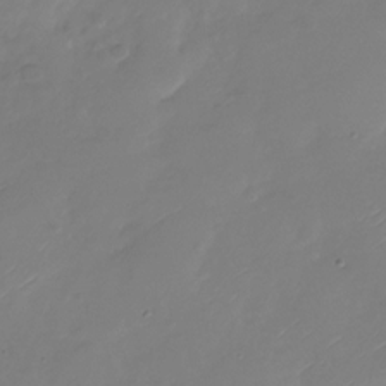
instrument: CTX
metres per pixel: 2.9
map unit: Nhu
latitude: -28.7463
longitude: -59.6505
